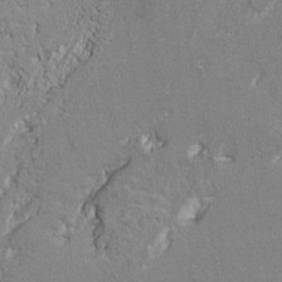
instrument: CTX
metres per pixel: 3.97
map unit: Hto
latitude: 8.9892
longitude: -31.6505
